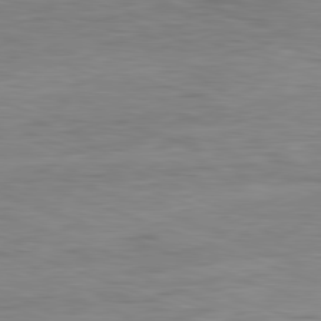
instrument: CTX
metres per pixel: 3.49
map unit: Ap
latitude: -81.6722
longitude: -78.9136
